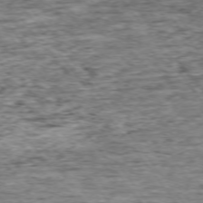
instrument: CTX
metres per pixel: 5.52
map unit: Ap
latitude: -75.1432
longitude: -87.6316
